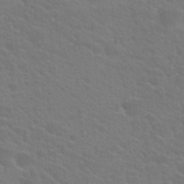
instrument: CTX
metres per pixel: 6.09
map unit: Hto
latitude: 23.8772
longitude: -36.8380
